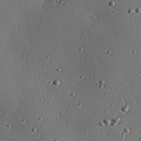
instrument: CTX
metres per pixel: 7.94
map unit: eHh
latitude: 23.2348
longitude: -91.3293
